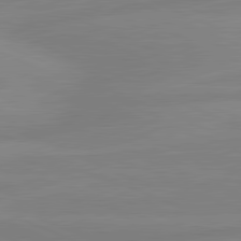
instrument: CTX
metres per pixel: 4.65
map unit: lApd
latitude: 81.4993
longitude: -174.0255
